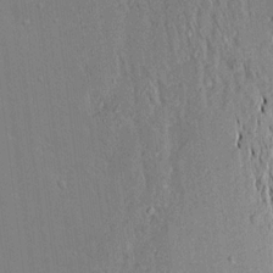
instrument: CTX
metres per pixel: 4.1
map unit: Aa
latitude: 16.8191
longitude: -148.7435
